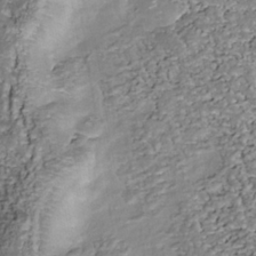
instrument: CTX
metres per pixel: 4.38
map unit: Nhu
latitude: -38.7085
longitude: -81.1214
